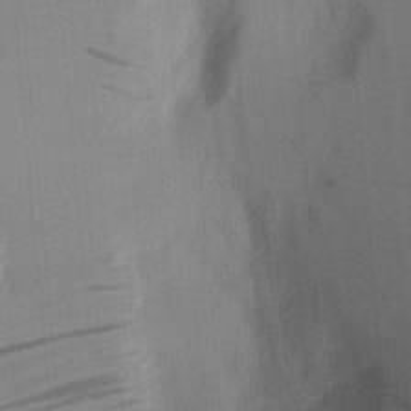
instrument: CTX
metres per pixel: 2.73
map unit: Aa
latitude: 20.4790
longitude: -143.9906
